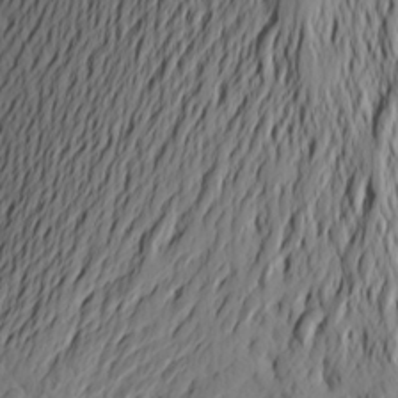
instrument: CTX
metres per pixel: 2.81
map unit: Aa
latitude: 22.9136
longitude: -146.8002
